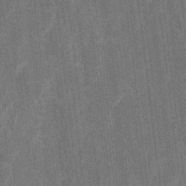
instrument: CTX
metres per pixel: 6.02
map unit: Htu
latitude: 0.7813
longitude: 147.1809
